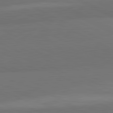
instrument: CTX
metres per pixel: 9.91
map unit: lApd
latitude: 82.0822
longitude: 158.8596
